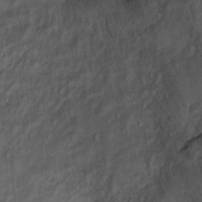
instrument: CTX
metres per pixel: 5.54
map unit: Hto
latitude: 6.6113
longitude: -37.7639
